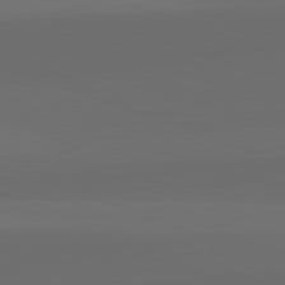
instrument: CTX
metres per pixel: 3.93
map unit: lApd
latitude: 82.2711
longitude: 134.7463
